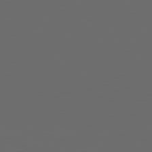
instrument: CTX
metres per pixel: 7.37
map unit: Hpe
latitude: 76.5734
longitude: -139.7827
